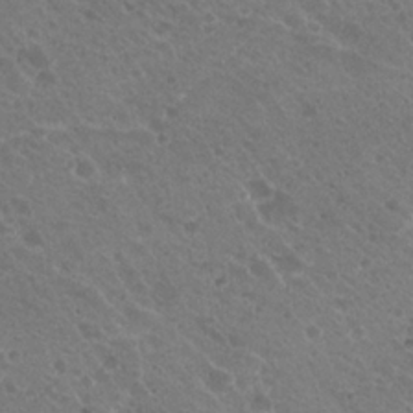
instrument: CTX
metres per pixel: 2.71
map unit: Hto
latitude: 20.3279
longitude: -34.0255
